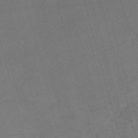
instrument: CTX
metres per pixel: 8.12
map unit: Nve
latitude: -59.5588
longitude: 65.2565
